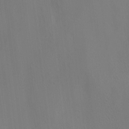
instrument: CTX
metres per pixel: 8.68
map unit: lAvf
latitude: 7.9339
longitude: 166.2361
